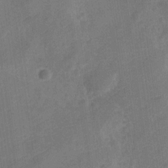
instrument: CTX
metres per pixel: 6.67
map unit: Nve
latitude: -25.7477
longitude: 107.2187
